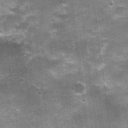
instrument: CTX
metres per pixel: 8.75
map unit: Nhu
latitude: 2.3089
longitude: -17.0836
